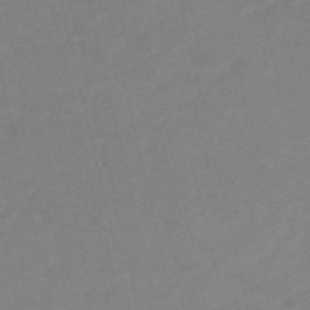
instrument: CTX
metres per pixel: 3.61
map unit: HNb
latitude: -53.7288
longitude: -47.6883
